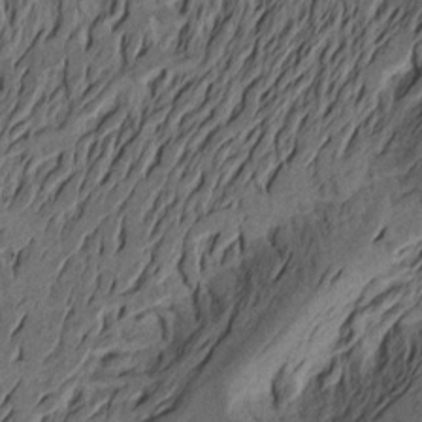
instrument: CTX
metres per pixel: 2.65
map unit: Aa
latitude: 17.8772
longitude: -144.2144
